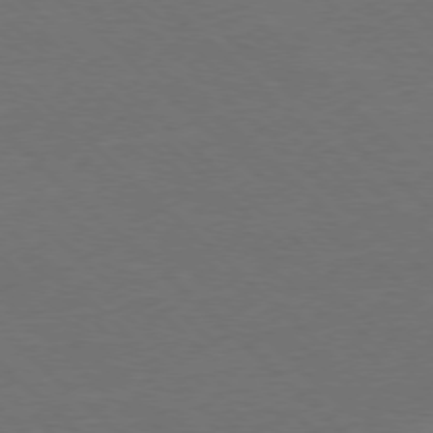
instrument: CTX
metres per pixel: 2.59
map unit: Ap
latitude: -78.0472
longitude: -86.7057
